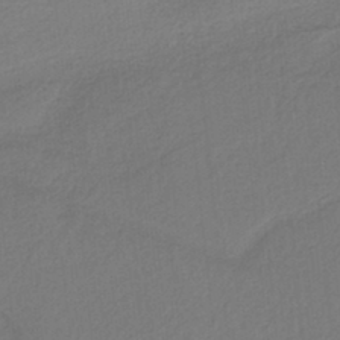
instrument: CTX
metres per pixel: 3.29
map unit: HNb
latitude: -37.4265
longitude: 56.3117
